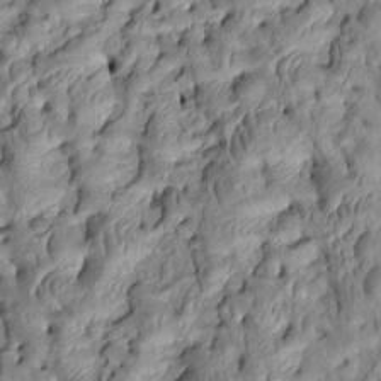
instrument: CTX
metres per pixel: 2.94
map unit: Htu
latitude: 1.3859
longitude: 149.4266
